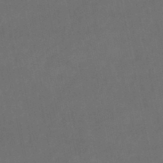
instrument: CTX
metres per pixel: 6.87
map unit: lHb
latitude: -46.0283
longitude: 60.9920
